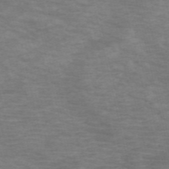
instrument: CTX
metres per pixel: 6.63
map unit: HNb
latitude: -53.9178
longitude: -44.6490
